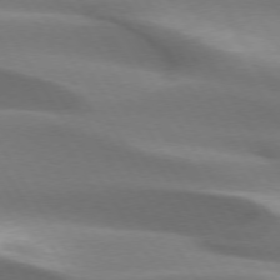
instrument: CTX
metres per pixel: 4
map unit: lApd
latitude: 73.3671
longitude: -51.8016
